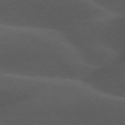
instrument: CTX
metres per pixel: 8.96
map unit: lApd
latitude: 77.3292
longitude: -60.5545
